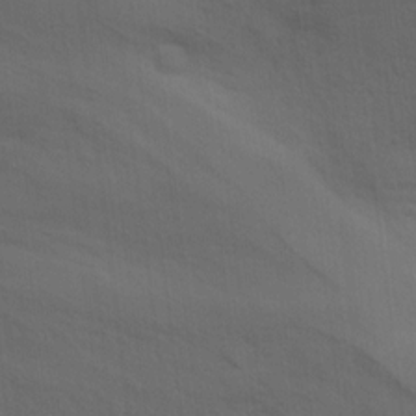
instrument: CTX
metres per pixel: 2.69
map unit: Ave
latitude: 17.1403
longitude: -129.1025
